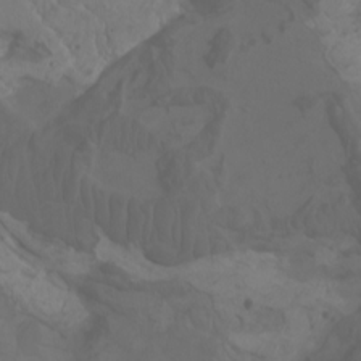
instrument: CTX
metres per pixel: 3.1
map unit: Aa
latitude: -7.7855
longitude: -80.4412
